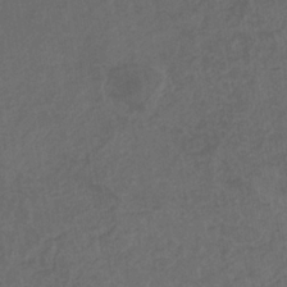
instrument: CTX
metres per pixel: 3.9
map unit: eHb
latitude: -32.2551
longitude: 72.6518
